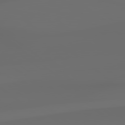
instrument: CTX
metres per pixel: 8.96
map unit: lApd
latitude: 79.0459
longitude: -138.4223
